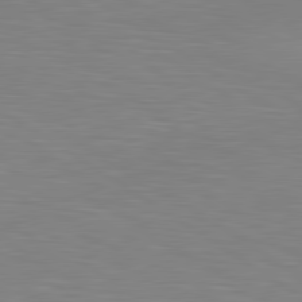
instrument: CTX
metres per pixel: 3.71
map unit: lApd
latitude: 80.3467
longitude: 124.3306
